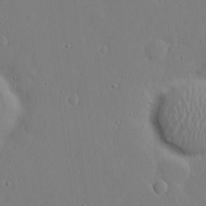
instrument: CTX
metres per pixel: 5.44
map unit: eHh
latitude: 20.7247
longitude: -72.2145
